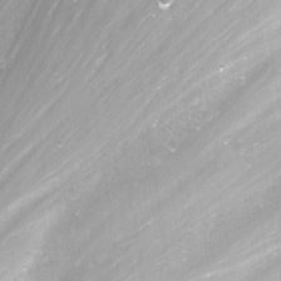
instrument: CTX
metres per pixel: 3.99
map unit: Nhu
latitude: -12.2551
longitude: -61.7827
